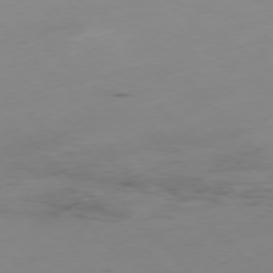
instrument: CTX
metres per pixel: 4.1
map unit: Hpe
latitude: -77.4076
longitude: 11.1431
